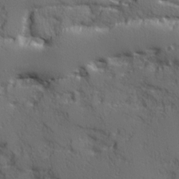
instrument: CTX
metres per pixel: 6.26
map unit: Ave
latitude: 11.8772
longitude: -101.7072
